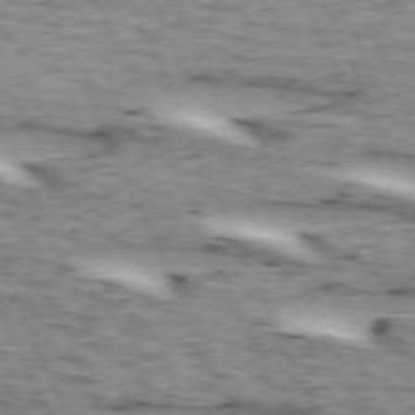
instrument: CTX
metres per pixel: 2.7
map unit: lApd
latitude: 72.9703
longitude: -54.3467
